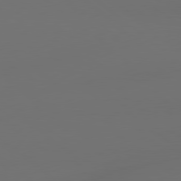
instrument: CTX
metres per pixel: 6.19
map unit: lApd
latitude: 79.1026
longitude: -172.1577
